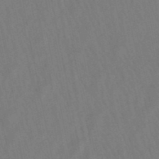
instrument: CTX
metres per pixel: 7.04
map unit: lHb
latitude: -49.5399
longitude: 72.2361
